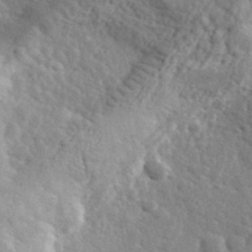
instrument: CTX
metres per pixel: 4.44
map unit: lHvf
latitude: 36.1767
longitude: -87.4615
